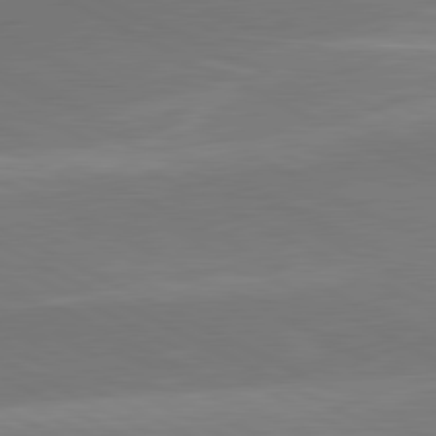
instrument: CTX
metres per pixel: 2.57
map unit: lApd
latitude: 80.9514
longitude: 139.7478
